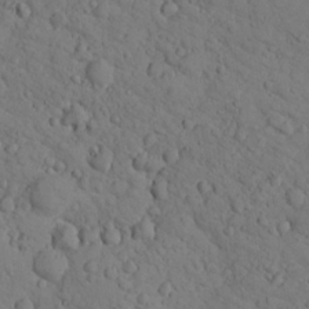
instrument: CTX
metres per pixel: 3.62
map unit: lHvf
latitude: 13.3482
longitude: 178.1039
